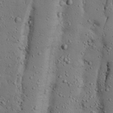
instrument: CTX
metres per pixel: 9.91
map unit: Nhu
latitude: 25.0836
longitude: -72.7058
